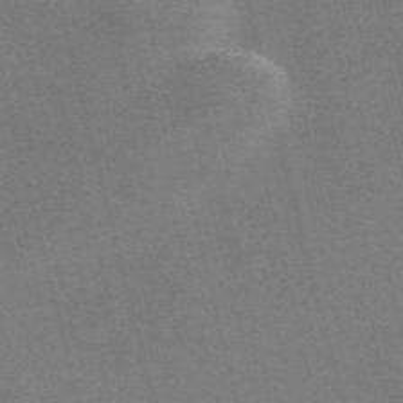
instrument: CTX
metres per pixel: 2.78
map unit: Nve
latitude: -58.5384
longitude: 63.5588
